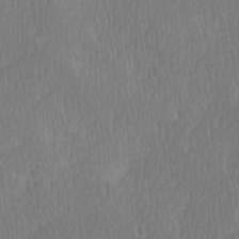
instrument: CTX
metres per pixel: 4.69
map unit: Ave
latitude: -0.5007
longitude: -114.3089
